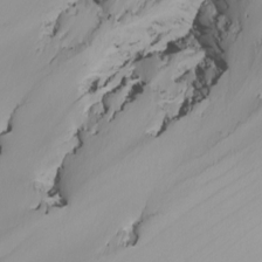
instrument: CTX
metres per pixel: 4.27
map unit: Nhu
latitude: -5.4265
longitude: -95.3104
